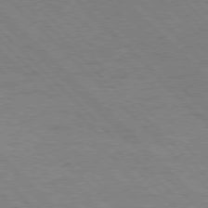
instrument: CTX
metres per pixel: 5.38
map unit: Hpe
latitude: 76.7624
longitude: -155.3104
